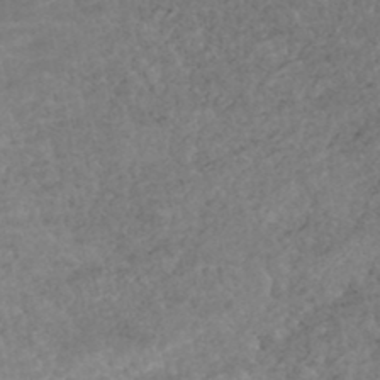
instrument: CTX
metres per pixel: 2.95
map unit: HNhu
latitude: -47.3131
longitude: 98.1984
